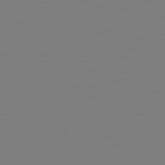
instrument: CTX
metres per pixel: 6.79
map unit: Hpe
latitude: 78.8758
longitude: -167.3670
